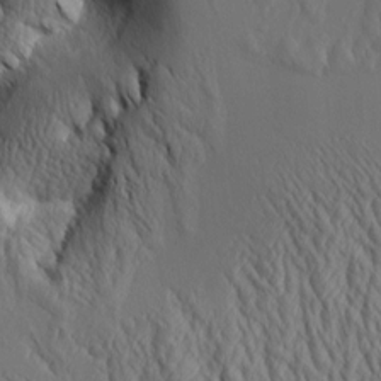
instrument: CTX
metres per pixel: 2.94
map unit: Aa
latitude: 8.2145
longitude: -129.2348
